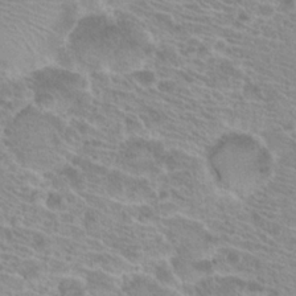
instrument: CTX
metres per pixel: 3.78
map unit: Hto
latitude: 21.5371
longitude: -38.2900
